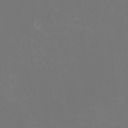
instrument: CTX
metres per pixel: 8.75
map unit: HNhu
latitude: -1.9179
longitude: -4.8002
